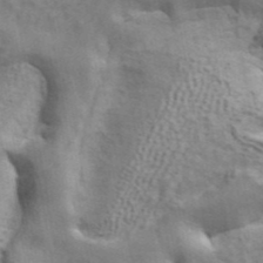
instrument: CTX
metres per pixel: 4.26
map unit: ANa
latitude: 42.7435
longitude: 17.2187
